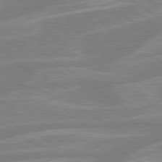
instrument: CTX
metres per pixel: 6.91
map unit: lApd
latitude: 79.4049
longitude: -121.5938
